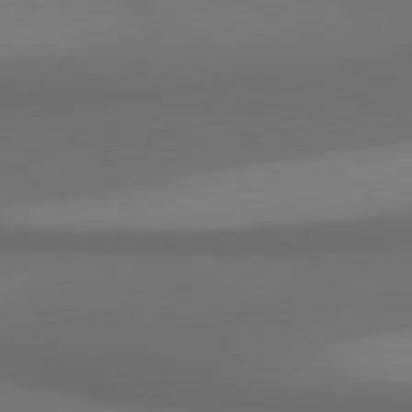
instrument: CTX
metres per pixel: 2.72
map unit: lApd
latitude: 80.9892
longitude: 160.3495
